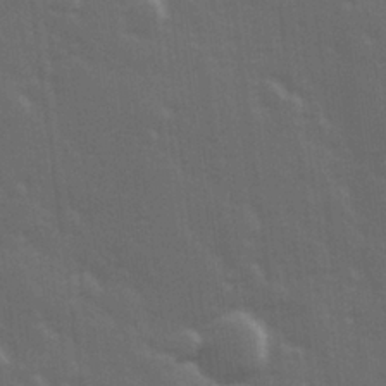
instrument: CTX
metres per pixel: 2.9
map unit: Hve
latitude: 26.9514
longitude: 146.4251
